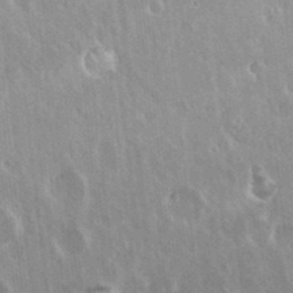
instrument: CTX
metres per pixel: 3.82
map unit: Hto
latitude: 18.0444
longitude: -57.2725
